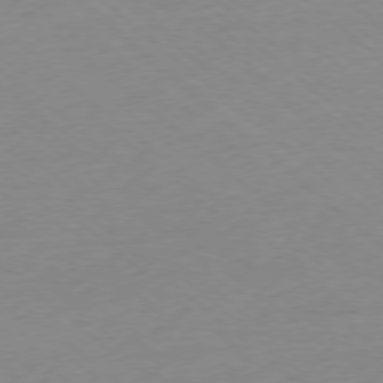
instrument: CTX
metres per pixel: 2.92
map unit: Ap
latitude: -77.5966
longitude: -96.3845
